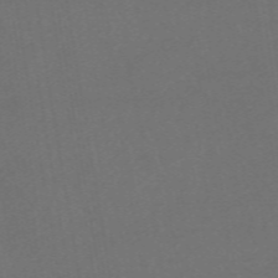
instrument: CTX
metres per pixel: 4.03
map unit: eHb
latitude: -49.8989
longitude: 84.0661
